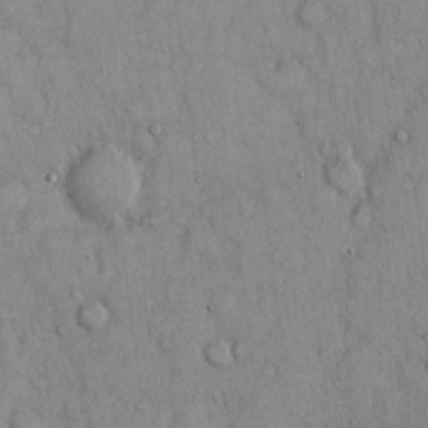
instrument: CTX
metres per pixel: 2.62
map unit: Hto
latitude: 12.5357
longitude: -58.0633
